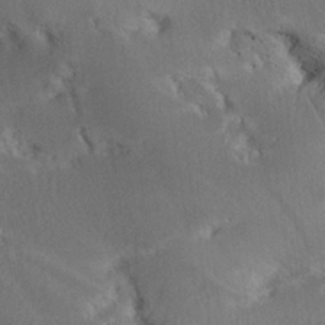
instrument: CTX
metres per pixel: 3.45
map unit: Aa
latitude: 26.2523
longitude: -133.3293
